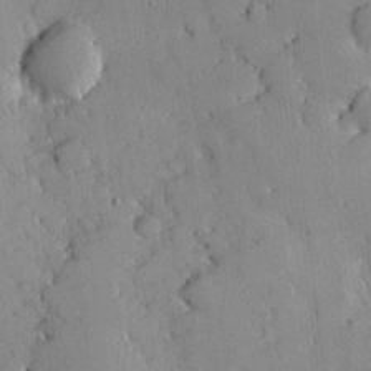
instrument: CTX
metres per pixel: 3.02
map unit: HNhu
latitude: 6.8191
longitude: 14.6708
